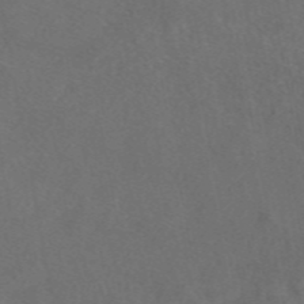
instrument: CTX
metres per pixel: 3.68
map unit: eAb
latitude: 47.3104
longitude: 117.3887
